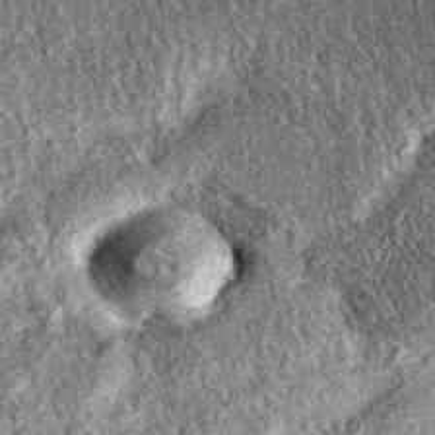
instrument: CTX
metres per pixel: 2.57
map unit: eAb
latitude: 37.0647
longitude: 111.4643
